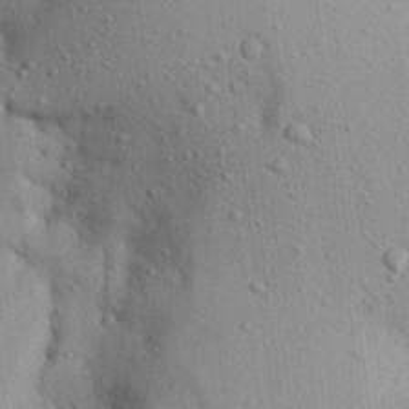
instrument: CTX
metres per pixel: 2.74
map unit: Aa
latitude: 21.4049
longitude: -144.5357
